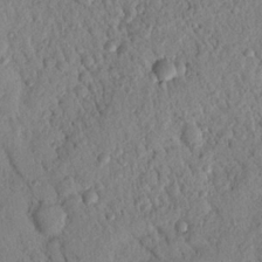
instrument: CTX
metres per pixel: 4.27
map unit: Nhu
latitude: 21.7639
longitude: -77.1592
